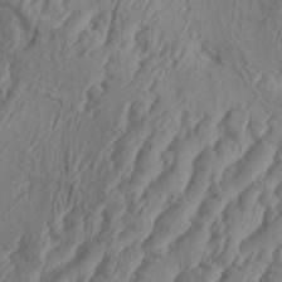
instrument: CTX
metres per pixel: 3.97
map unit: Aa
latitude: 34.4412
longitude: -136.4223
